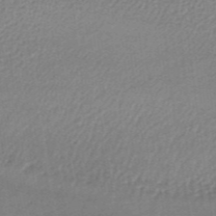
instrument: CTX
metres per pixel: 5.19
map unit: lHb
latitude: -35.4265
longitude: 60.1795
